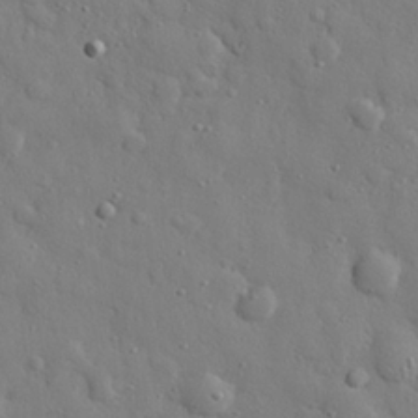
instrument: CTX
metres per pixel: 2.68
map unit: eHh
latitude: 27.6694
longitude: -78.2712
